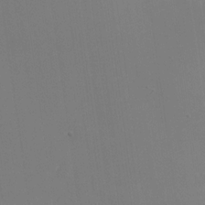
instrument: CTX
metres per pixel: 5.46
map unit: Nhu
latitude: -28.1795
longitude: -68.4979
